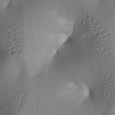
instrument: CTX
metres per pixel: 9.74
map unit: lAa
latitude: 4.6113
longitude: -112.4223
